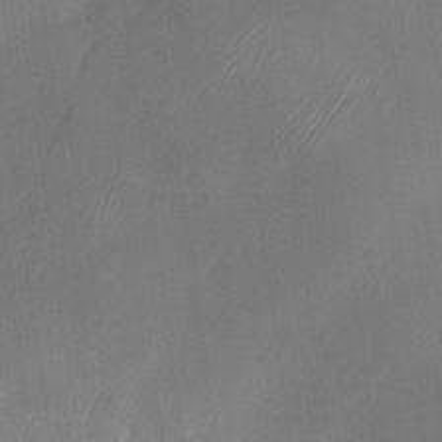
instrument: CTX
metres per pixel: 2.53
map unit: Nhu
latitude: -27.8800
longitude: -63.3860
